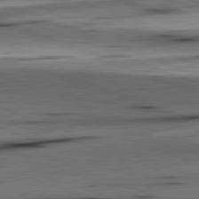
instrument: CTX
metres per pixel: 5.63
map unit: lApd
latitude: 81.6883
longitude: -151.2159
